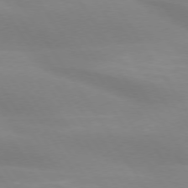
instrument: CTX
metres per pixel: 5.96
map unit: lApd
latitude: 73.9906
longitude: -48.8002
